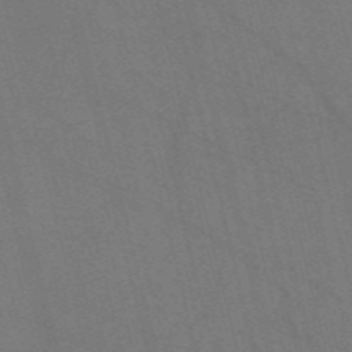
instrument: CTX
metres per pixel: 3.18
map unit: Nve
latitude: -57.6722
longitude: 51.3321
